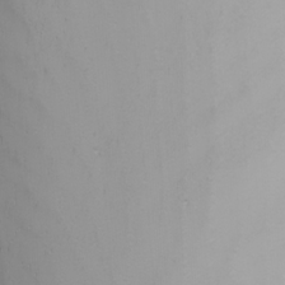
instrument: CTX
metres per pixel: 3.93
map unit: Nhu
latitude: -6.0283
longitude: -89.7261
